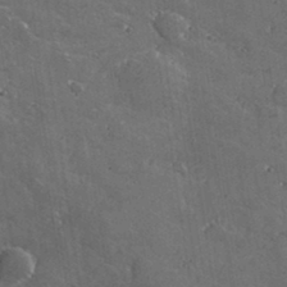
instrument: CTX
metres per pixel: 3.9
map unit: lHvf
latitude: 35.4237
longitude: -91.6883
